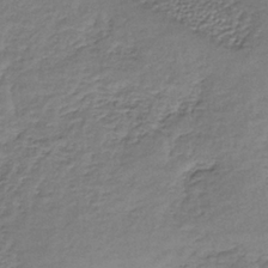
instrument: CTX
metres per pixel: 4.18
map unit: lHb
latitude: -35.6722
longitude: 62.3117
